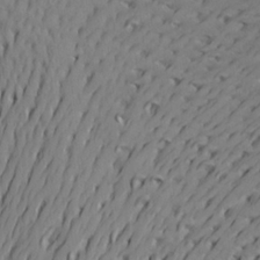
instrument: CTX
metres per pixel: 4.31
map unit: Aa
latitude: 23.3293
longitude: -146.4790
